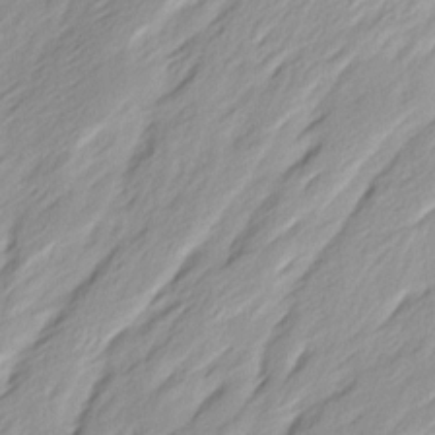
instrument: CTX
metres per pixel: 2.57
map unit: Ave
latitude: 15.5749
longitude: -136.4790
